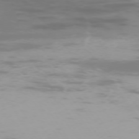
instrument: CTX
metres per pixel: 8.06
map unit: Hpe
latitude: -74.0850
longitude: 5.4454
